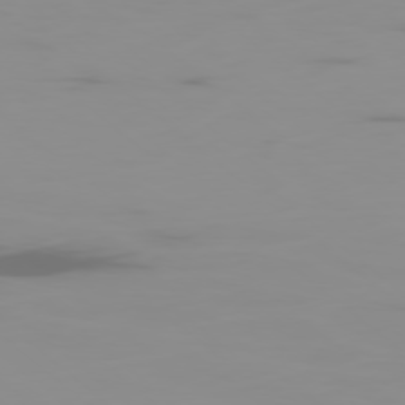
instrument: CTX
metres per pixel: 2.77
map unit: Ap
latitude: -78.8030
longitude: -71.3859
